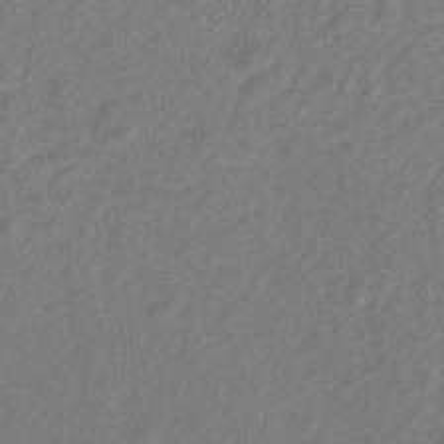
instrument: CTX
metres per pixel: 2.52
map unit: Hto
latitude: 6.8947
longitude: -31.6505
